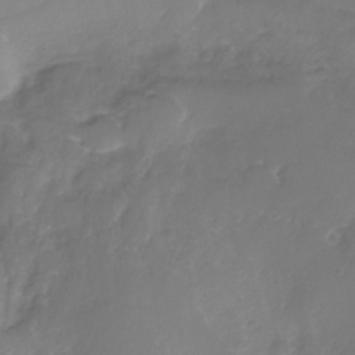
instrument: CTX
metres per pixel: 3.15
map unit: Nhe
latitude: -32.7275
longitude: -93.8394
